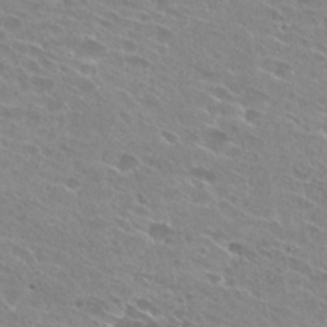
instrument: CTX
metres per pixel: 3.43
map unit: Hto
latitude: 28.0255
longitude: -43.9339
